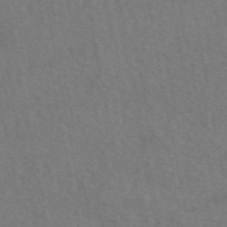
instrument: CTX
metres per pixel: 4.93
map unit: eAb
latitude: 51.6127
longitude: 115.3132
